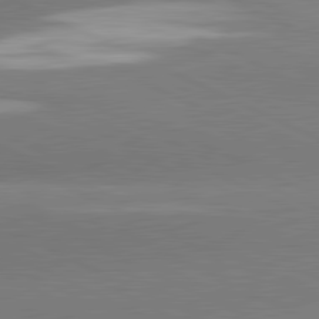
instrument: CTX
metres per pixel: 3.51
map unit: lApd
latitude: 81.4804
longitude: -154.3089
